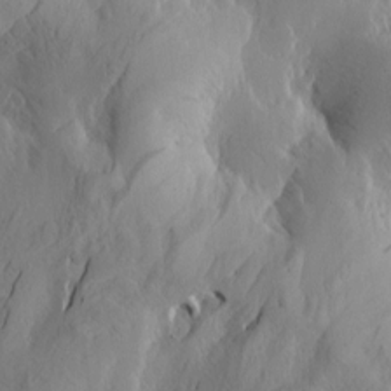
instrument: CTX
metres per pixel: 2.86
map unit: Htu
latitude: -2.9541
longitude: -177.0836
